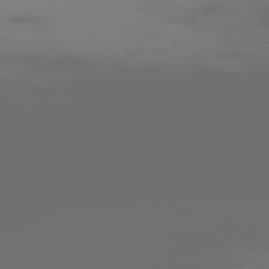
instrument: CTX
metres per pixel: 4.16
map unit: Hpe
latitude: -73.8800
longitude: 5.4643
